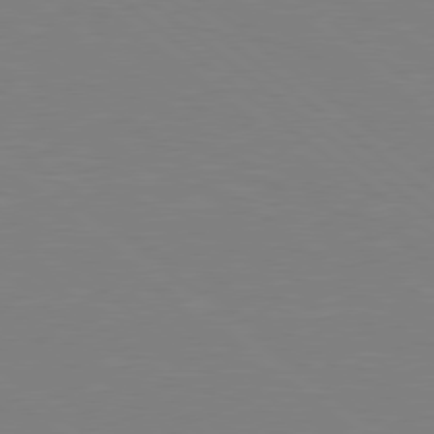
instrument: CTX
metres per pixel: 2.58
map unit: Hpe
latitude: 78.7058
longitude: -148.2145
